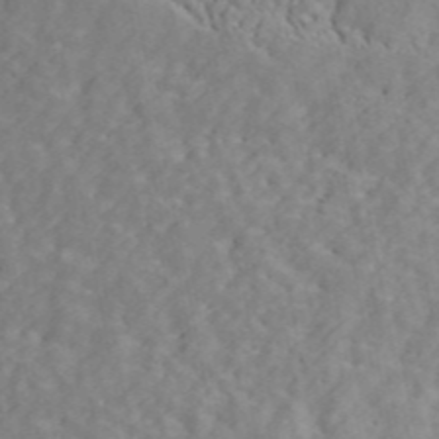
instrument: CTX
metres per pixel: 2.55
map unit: ANa
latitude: 46.9514
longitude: -84.0255
